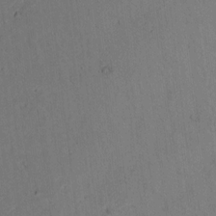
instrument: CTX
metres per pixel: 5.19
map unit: lAvf
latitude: 9.4238
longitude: 167.8233
